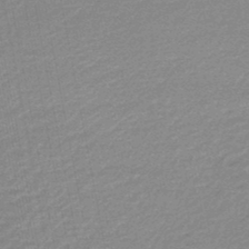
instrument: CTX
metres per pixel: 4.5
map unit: lHb
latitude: -46.4818
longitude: 58.1038
